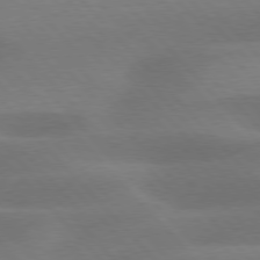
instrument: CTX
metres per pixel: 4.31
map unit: lApd
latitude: 77.1592
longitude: -58.8758
